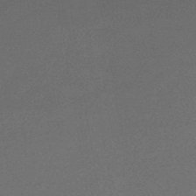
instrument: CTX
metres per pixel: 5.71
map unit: lHb
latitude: -45.3888
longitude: 57.2943
